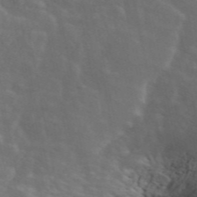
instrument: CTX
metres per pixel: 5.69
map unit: ANa
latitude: 47.5183
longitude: -84.0255
